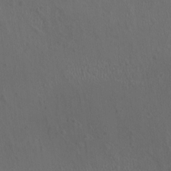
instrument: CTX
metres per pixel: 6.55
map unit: eHh
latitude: -2.5384
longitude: 19.4643
